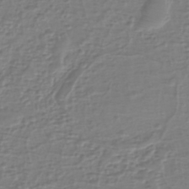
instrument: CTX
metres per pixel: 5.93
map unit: eHh
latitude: -40.4629
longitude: -28.3467
